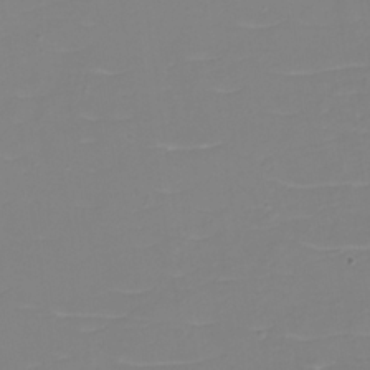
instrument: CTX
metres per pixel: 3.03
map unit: eHh
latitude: -3.5588
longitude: -75.9150
